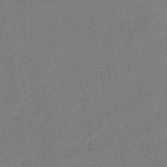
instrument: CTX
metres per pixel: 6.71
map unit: eHb
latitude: -41.9367
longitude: 79.7288
